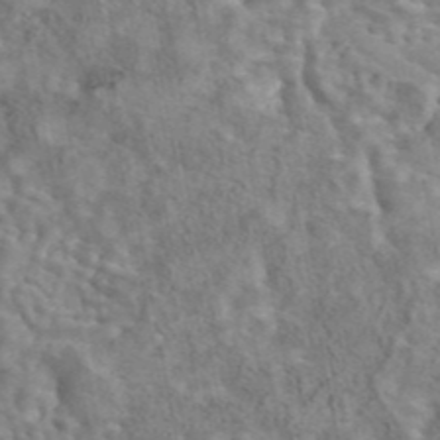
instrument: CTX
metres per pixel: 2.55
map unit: eAb
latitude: 43.3671
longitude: 108.3495
